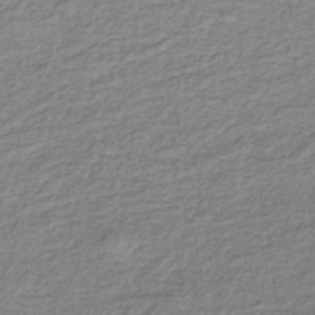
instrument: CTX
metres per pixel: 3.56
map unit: lHb
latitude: -35.4265
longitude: 69.7666
